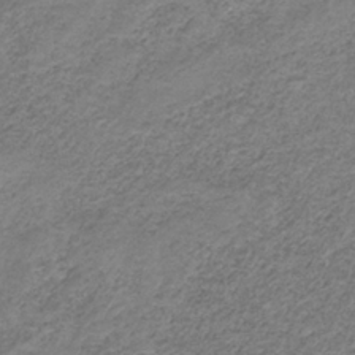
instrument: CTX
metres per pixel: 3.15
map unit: HNb
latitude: -32.7464
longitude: 60.4251
